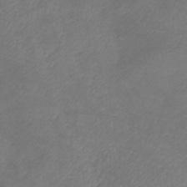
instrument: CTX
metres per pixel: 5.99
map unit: lHb
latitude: -38.5952
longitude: 73.5966
